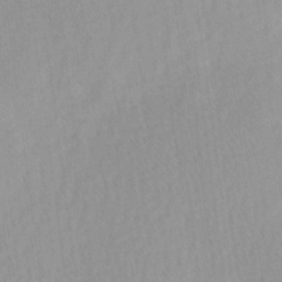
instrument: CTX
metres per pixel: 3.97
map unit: Ave
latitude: 11.5560
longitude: -107.1403
